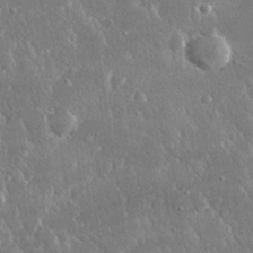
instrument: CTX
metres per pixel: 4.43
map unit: lHvf
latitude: 30.4979
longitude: -92.4412
